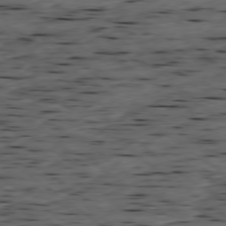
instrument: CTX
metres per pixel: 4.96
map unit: Ap
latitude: -79.0486
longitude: -90.1578
